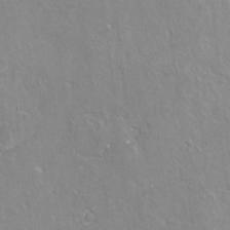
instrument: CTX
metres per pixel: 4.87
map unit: Hto
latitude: -7.5588
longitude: -46.3657
